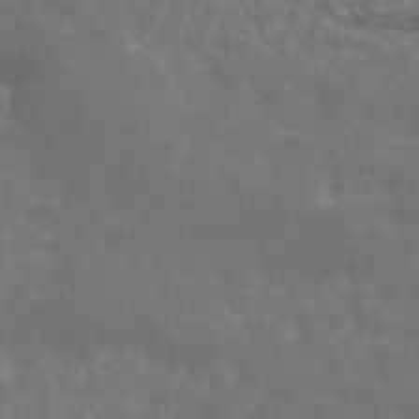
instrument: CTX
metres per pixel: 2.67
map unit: ANa
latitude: 45.0080
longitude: 26.0661
